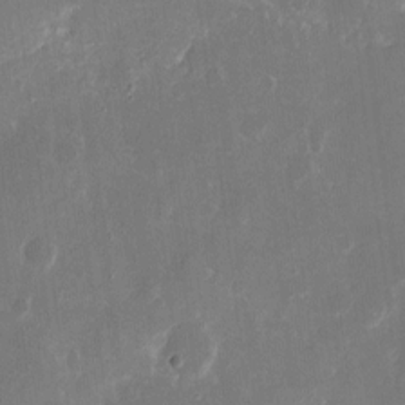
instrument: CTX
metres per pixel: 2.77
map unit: eHh
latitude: 9.9339
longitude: -71.3481
